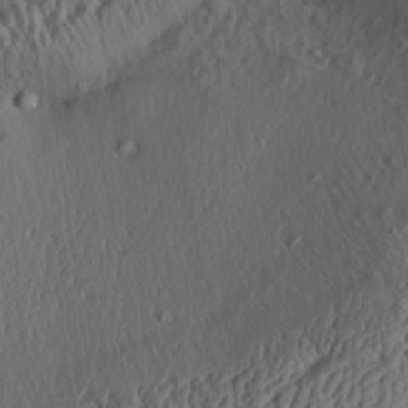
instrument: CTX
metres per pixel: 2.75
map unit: Aa
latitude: 30.7813
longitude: -134.4034
